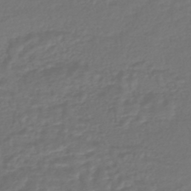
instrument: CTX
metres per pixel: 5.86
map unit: HNhu
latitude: -46.2928
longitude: 99.2376
